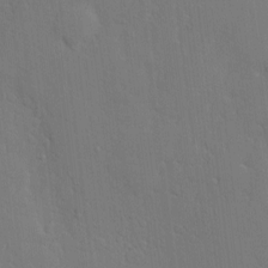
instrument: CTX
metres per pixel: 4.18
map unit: Nve
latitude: -8.5952
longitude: 175.5966
